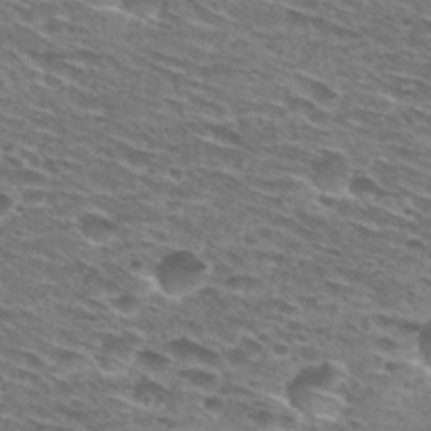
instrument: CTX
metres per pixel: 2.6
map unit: Hto
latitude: 28.7813
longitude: -47.8395
